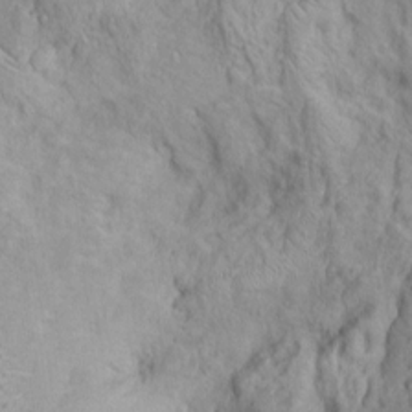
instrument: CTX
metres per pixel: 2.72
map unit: Htu
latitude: -5.6344
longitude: 152.2550
